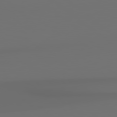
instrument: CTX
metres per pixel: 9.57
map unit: Hpe
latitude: 79.0081
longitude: -138.2900
